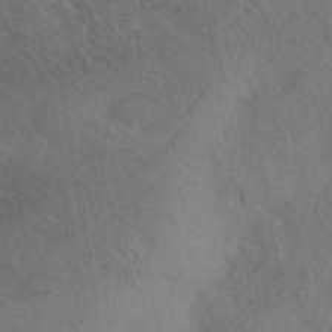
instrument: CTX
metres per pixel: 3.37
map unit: HNhu
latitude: -40.5951
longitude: 97.6155
